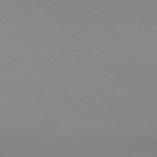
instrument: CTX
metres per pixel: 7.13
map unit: Ap
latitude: -73.4643
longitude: -72.3279
